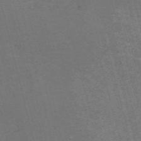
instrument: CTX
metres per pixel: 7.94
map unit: Nve
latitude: -59.2375
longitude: 63.6722
